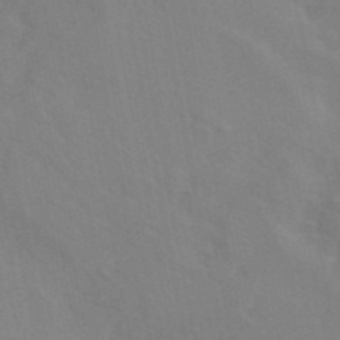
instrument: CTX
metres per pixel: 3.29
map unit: eAb
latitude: 45.7072
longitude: 112.5007
